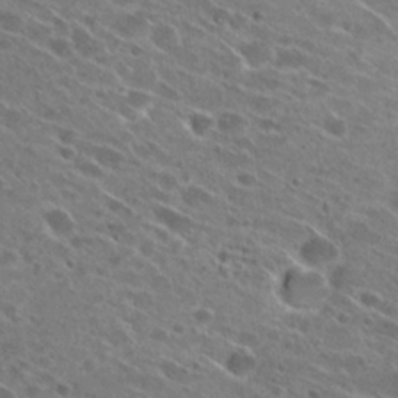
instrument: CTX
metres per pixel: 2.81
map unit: Hto
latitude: 27.6127
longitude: -44.9702
